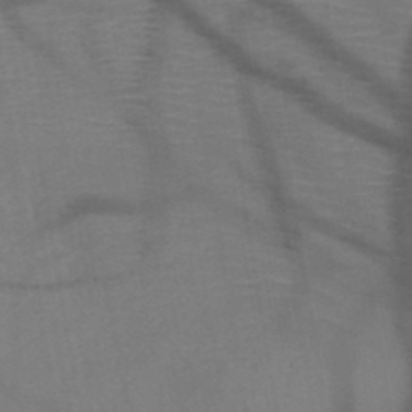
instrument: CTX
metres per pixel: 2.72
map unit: HNb
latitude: -49.6911
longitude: -44.9513
